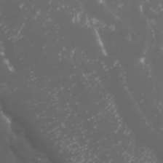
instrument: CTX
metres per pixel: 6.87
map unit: Nhu
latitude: 27.6505
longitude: -60.2522
